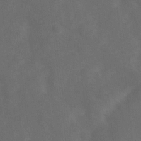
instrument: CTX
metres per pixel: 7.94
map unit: Ave
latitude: 1.5938
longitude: -112.8569
